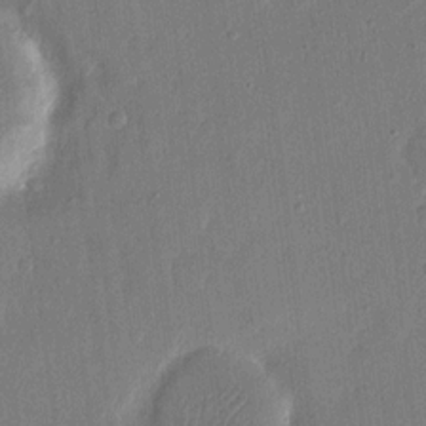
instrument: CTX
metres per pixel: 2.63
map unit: eHh
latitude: 14.2145
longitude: -69.0459
